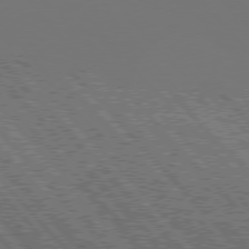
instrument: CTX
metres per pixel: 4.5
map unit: Hpe
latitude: 76.3845
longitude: -169.8017
